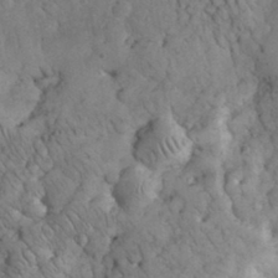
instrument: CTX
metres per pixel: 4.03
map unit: eHh
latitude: 32.8191
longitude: -65.8205
